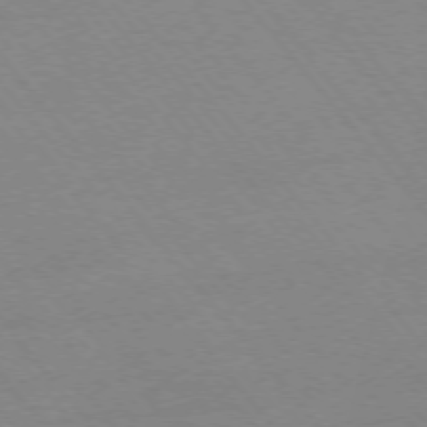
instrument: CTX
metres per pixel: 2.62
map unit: Ap
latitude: -76.1039
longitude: -87.3104
